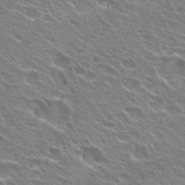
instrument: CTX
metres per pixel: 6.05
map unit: Hto
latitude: 24.4223
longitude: -30.8002
